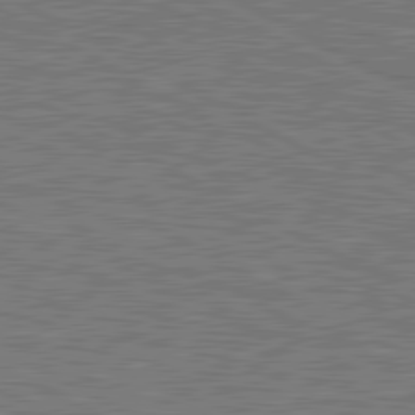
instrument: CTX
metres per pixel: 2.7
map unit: lApd
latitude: 81.0458
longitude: -171.1970
